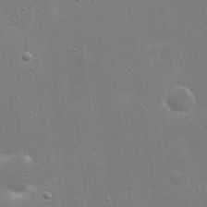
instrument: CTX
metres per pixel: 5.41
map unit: eHh
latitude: 21.0648
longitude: -67.1025
